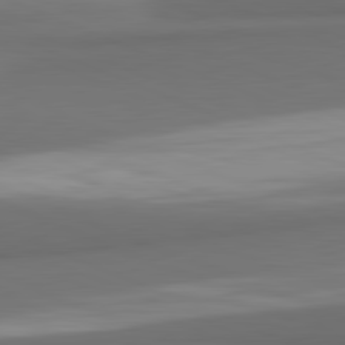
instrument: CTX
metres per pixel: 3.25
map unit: lApd
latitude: 81.9339
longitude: 171.0864
